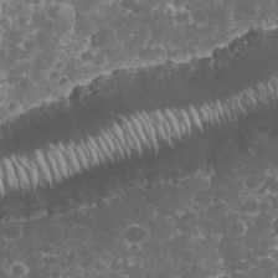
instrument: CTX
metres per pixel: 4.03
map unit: eHh
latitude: 32.9703
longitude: -62.1011
